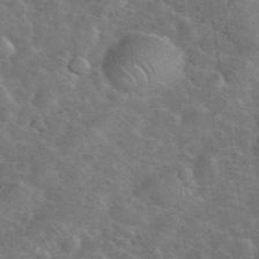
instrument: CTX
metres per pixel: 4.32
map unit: eHh
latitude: 37.7450
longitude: -64.0822
